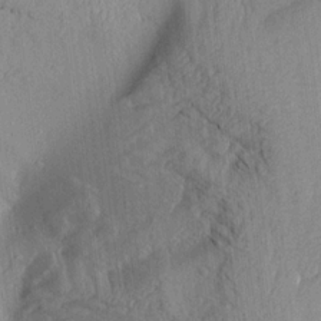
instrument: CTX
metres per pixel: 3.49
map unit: Aa
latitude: 15.4994
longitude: -146.8569
